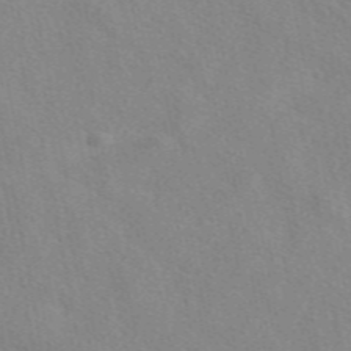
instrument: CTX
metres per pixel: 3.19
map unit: eAb
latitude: 49.5560
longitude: 117.8422
